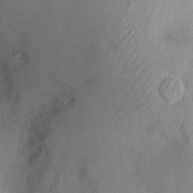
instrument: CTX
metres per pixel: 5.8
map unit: Nhu
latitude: 0.4034
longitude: -18.1200
